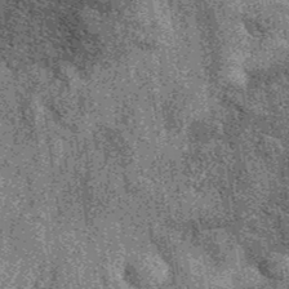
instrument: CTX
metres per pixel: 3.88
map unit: eAb
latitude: 38.2145
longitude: 107.5777
